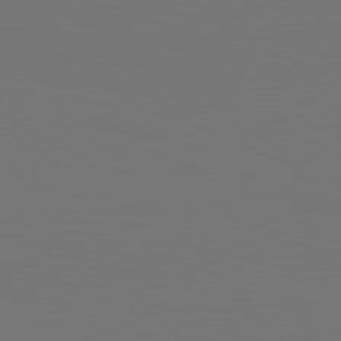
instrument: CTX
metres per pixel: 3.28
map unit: Hpe
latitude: 76.2144
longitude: -139.7072
